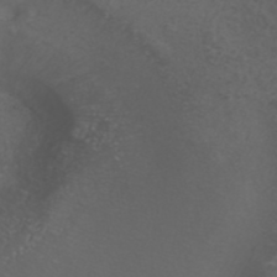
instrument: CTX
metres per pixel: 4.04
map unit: ANa
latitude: 38.8758
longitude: 23.9556
